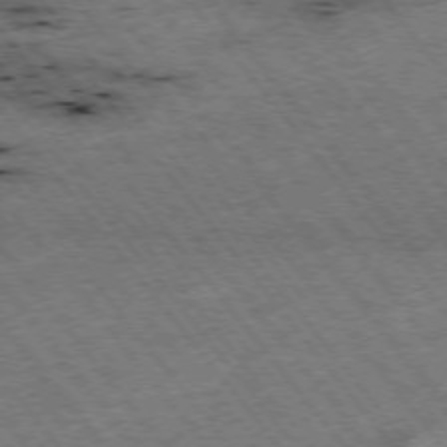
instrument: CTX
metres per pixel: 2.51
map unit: Hpe
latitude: -75.5588
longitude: -21.8584
